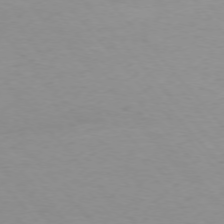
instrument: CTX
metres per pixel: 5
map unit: Ap
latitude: -75.8234
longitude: -88.0822
